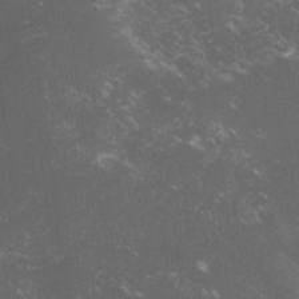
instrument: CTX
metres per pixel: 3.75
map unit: lHvf
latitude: -14.9920
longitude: -102.2144
